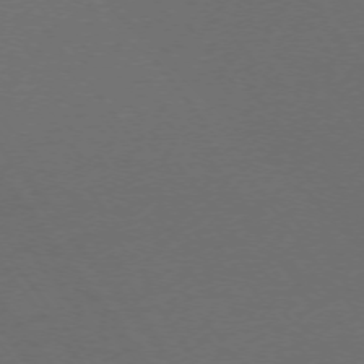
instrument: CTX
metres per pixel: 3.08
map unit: Ap
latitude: -74.4818
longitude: -72.0444
